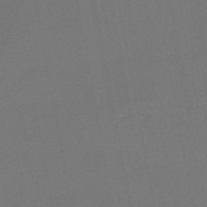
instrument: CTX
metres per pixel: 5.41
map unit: lHb
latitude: -46.8219
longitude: 77.8044
